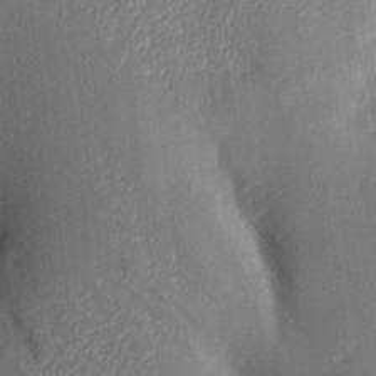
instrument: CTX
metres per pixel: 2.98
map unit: Aa
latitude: 15.1970
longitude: -148.5357
